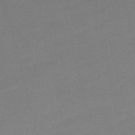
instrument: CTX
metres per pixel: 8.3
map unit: HNb
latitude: -50.6896
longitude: -41.5182
